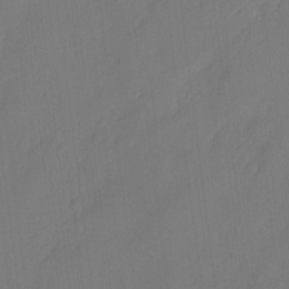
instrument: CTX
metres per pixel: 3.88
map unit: eHh
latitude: 4.9325
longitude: -75.9528
